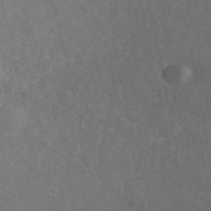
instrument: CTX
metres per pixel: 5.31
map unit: ANa
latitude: -38.8597
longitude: 96.1606
